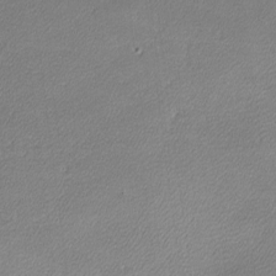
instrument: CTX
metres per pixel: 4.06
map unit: lHvf
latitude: -12.2362
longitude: -102.8380
